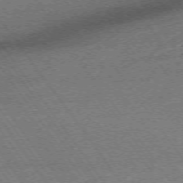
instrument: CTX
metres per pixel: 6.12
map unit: Ap
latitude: -73.9556
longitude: -82.7246
